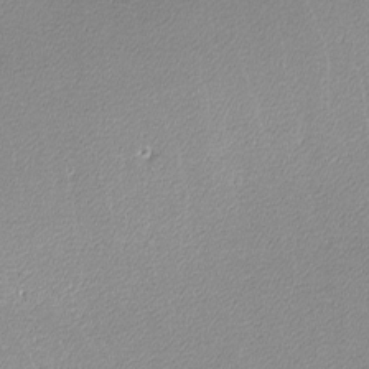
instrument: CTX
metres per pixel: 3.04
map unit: lHvf
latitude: -12.1228
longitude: -103.7072
